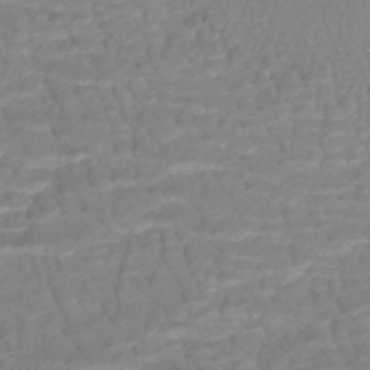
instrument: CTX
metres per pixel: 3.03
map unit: HNhu
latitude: -47.1053
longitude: 103.0298
